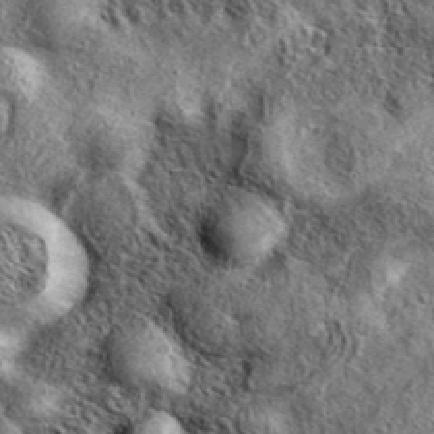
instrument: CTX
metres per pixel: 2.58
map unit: eAb
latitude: 37.9528
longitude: 109.7667
